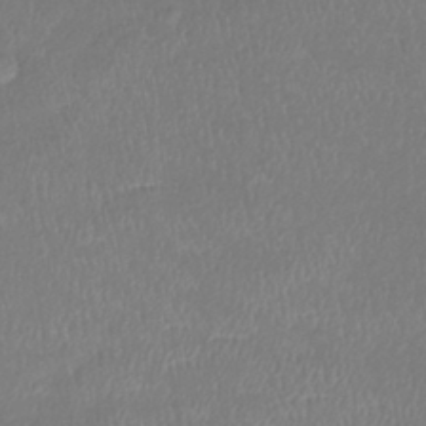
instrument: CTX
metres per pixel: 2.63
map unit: lHb
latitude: -39.0864
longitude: 73.7288
